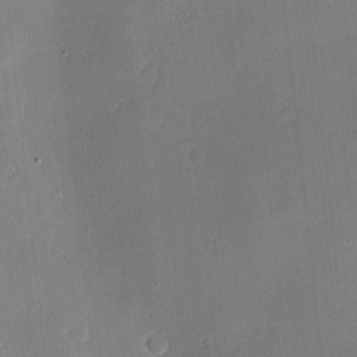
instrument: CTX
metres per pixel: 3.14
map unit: Hve
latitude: -10.5196
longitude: 175.5777
